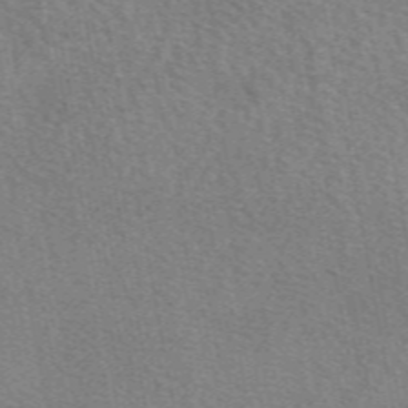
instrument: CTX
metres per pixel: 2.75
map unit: eAb
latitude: 50.8758
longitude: 115.7100
